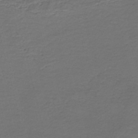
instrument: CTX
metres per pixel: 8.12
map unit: HNb
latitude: -43.8233
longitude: 50.8030
